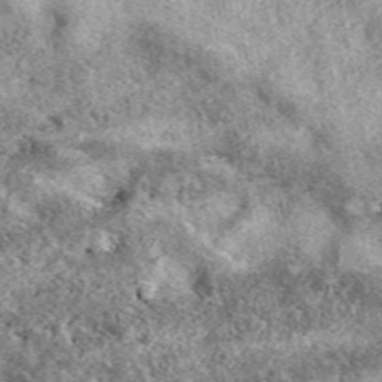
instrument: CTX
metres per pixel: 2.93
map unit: eAb
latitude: 39.5371
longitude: 109.9367
